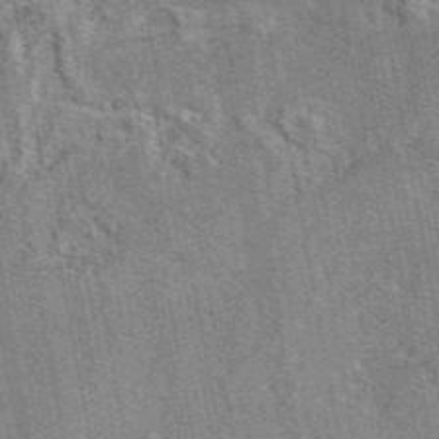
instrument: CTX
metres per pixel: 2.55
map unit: eAb
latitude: 45.7260
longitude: 110.5951
